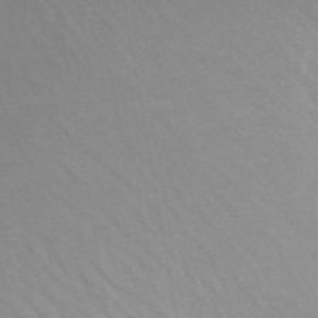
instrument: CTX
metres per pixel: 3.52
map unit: HNb
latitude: -46.1605
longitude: -43.7072
